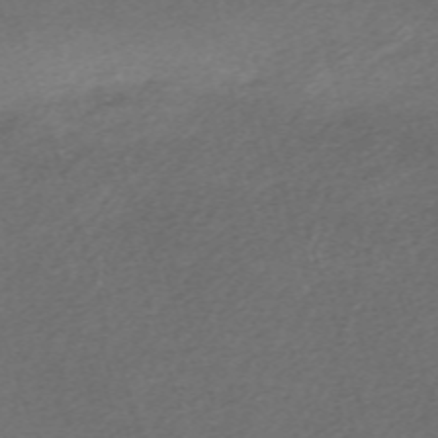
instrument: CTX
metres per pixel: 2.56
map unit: eHh
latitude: -62.5007
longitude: 53.9556
